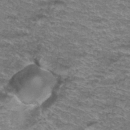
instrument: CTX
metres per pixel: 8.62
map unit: Hto
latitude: 37.1214
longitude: -42.7624
